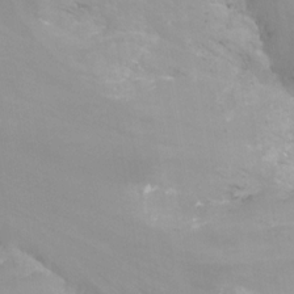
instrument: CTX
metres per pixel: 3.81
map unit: Nhu
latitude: -12.8975
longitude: -64.4223
